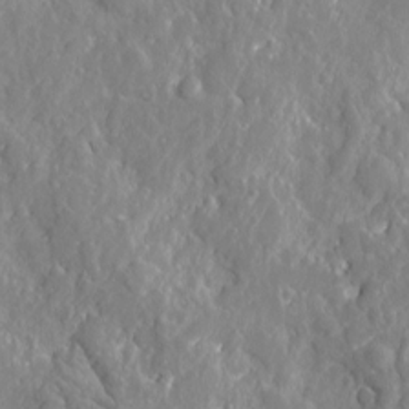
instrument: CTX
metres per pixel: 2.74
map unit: Htu
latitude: -2.8974
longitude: 178.8786
